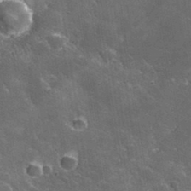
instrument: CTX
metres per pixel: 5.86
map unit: lHvf
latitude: 35.5371
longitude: -92.4601
